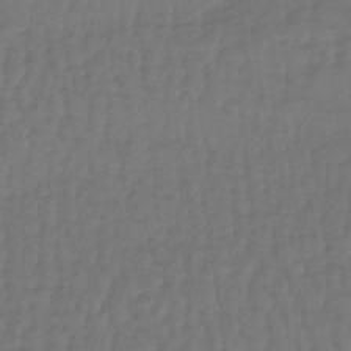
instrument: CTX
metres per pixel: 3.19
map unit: lHb
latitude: -42.7274
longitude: 64.1984
